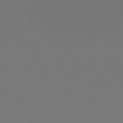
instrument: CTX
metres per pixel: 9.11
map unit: Hpe
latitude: 78.8380
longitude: -137.4805
